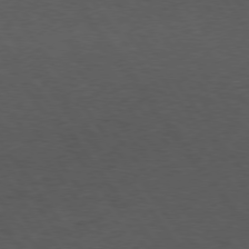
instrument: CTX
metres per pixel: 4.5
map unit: Hpe
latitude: 74.8947
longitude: -141.0269
